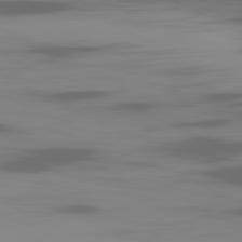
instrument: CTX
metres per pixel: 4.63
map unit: Ap
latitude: -81.1242
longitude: -62.3468
